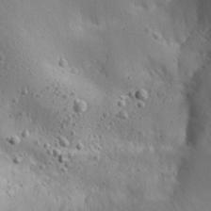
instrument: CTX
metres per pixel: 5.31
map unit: Aa
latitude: 29.0269
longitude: -131.6883
